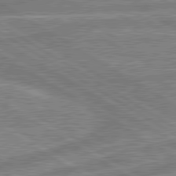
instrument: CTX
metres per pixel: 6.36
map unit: lApd
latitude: 80.4979
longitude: -169.9150
